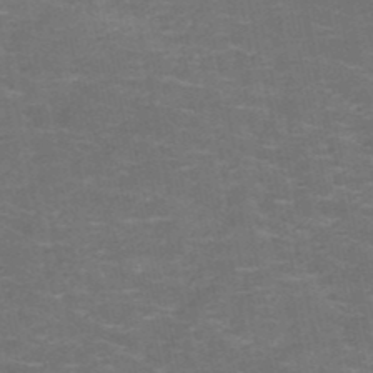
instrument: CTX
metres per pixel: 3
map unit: HNb
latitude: -50.7841
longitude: -48.3845
